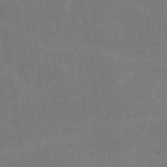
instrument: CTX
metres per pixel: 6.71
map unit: lHvf
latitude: -11.3888
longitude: -101.1592
